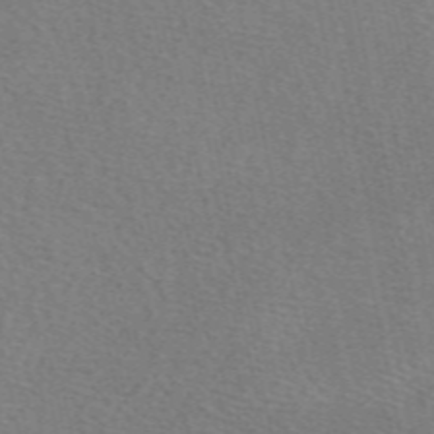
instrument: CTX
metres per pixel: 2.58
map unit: eAb
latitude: 50.8947
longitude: 109.3132
